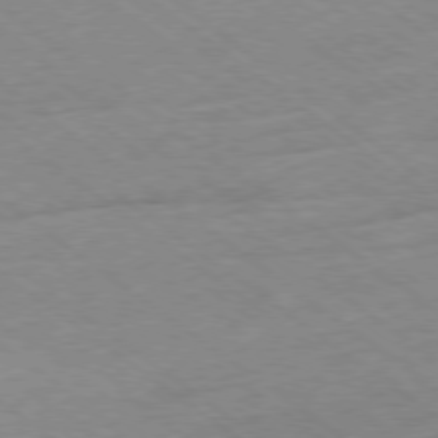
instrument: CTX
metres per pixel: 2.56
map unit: Hpe
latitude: -78.4251
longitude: -22.1767
